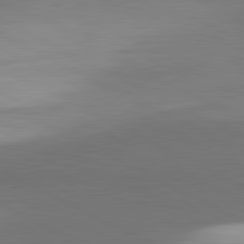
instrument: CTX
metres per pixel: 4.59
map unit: lApd
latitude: 81.4804
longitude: 155.3321
